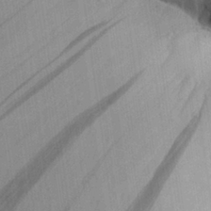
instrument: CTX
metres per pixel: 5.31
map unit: Aa
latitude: 27.4993
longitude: -138.0444
